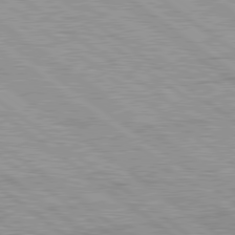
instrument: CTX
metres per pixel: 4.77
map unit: lApd
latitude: 79.5560
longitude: -140.3656
